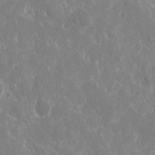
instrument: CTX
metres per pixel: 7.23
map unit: eHh
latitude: 14.9892
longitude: -72.8380
